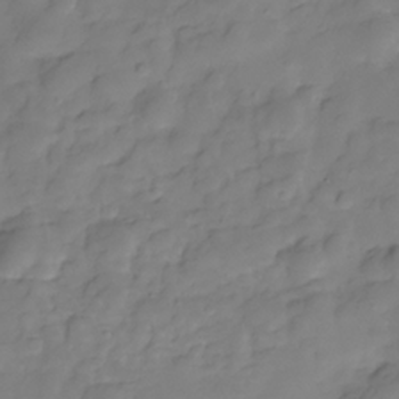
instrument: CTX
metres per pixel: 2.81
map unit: Hve
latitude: -29.5966
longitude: 91.7856
